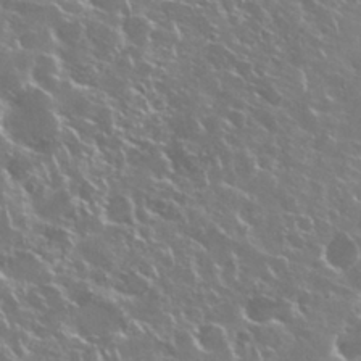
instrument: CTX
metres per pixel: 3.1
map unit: Nhu
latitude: 28.9891
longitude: -60.4979
